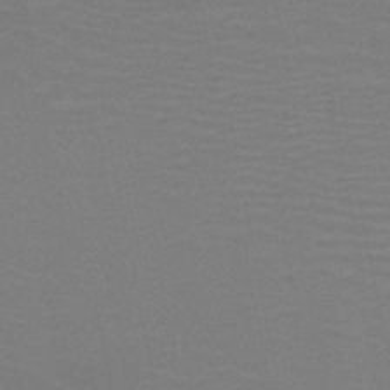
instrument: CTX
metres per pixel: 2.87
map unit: HNb
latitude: -48.6519
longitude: -48.4601
